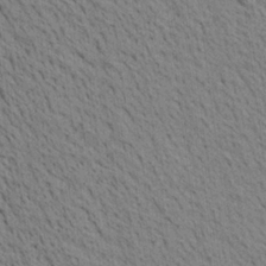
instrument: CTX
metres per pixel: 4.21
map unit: Aa
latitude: 22.0822
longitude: -138.9514
